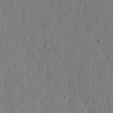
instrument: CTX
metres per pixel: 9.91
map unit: lHvf
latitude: 17.4426
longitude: -116.0633
